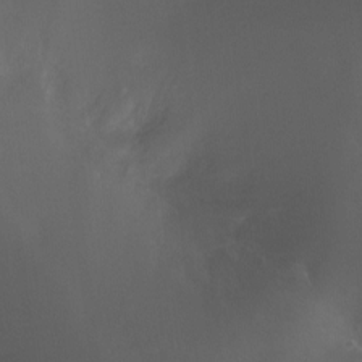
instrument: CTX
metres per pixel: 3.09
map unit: Ht
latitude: -11.8800
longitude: -44.5546
